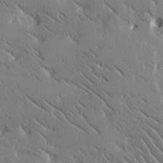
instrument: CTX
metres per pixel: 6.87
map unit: Htu
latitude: -1.7478
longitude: 175.6532
